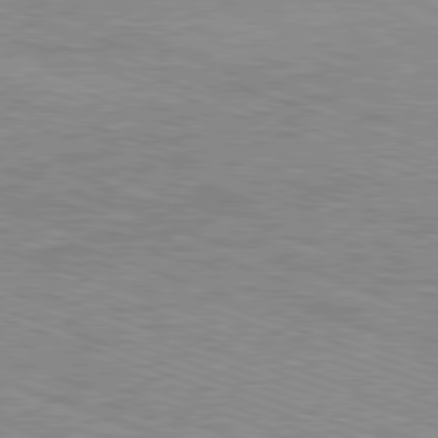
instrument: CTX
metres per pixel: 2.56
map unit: Ap
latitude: -82.0661
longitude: -73.1781
